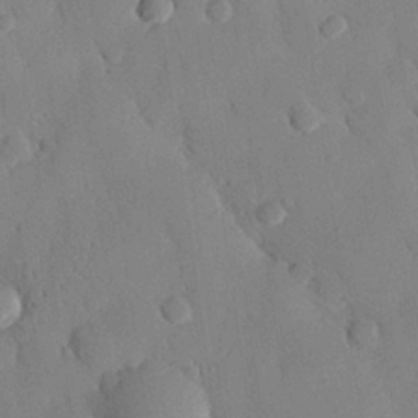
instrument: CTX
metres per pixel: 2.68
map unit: eHh
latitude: 27.2537
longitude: -79.7450
